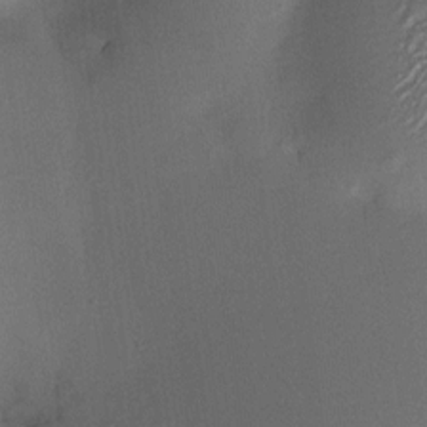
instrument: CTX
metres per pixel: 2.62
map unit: HNhu
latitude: 7.8394
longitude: 0.0094
